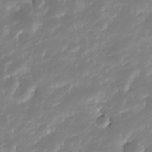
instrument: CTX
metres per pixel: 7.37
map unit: Nhe
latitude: -32.7652
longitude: -117.9339
